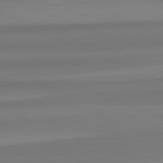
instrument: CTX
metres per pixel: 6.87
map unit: lApd
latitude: 82.5167
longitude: 177.3132
